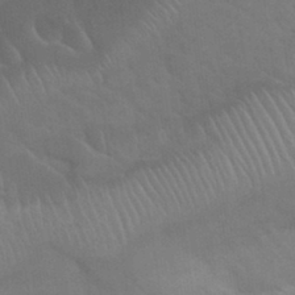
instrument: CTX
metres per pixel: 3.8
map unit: Nhu
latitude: 30.7058
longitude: -48.9325
